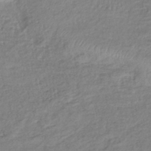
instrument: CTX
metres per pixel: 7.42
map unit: lHb
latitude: -40.2172
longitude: 73.9556
